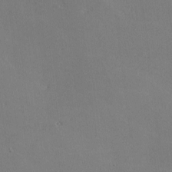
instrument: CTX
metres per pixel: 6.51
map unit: lHvf
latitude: -9.7666
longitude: -100.0255
